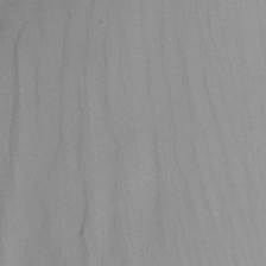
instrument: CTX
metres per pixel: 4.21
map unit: Nhu
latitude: -15.7289
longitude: -53.4993
